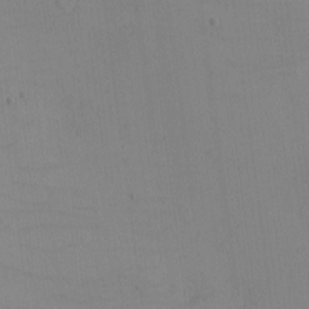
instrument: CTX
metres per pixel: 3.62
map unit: eHh
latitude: -6.1039
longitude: -80.4034
